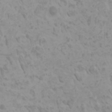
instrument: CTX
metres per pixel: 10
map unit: HNhu
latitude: 0.5167
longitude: 2.3117
